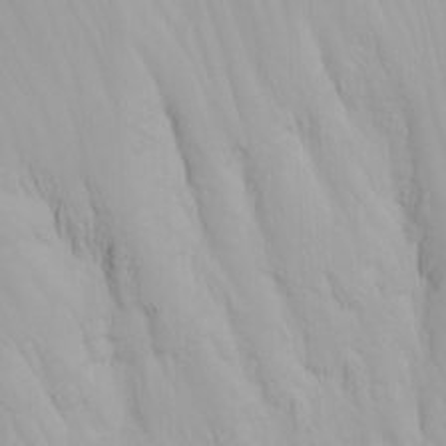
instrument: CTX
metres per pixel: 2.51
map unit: Nhu
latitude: -4.8030
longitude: -83.0269
